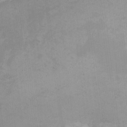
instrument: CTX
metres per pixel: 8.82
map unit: eHh
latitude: -1.9556
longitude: -80.0822
